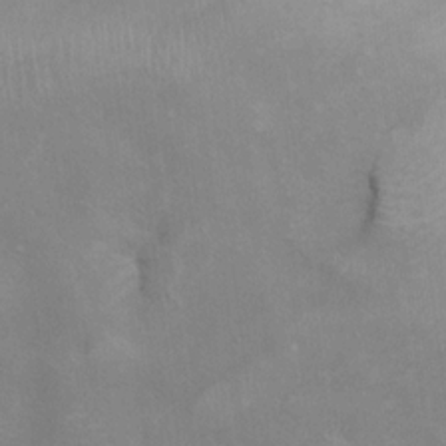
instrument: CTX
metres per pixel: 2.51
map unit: Ht
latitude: 15.3671
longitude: -41.5182
